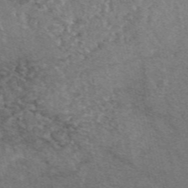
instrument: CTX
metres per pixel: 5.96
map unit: eAb
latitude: 48.1011
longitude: 112.7652
